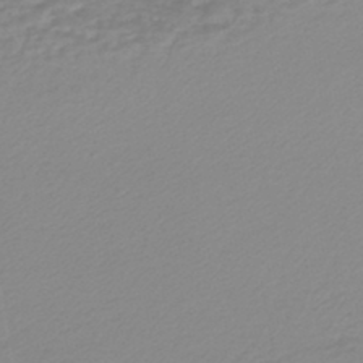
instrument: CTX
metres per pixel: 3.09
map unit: lHb
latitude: -45.2565
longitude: 66.1984
